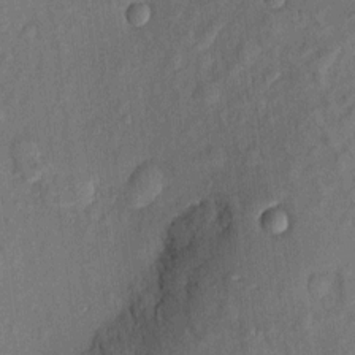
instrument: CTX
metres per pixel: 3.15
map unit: eHh
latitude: 5.1025
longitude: -73.3104
